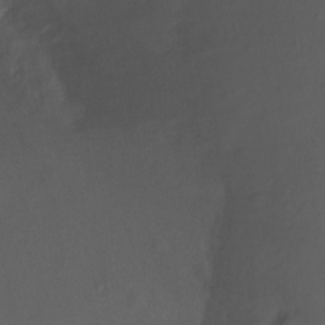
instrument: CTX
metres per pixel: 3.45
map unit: Ht
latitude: -6.4062
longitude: -34.4034
